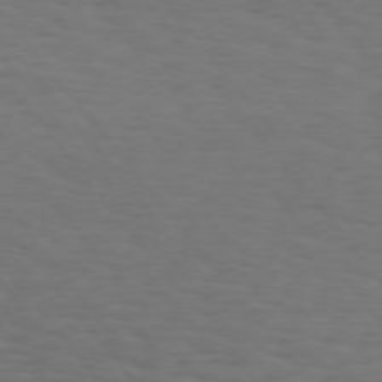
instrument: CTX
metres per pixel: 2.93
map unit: Hpe
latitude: 75.2915
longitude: -131.5560
